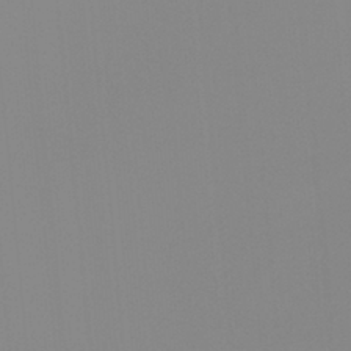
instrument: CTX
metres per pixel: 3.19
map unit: Ht
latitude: -13.6722
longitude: -51.0269
